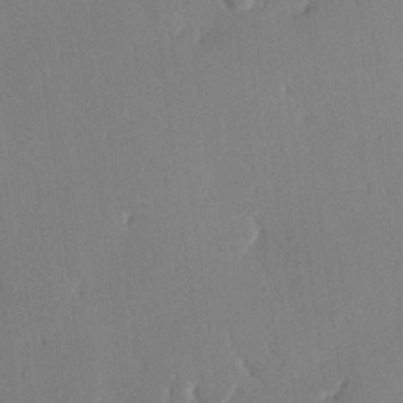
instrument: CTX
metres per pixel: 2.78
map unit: Nhu
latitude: 16.4601
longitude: -78.9703
